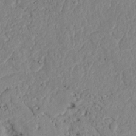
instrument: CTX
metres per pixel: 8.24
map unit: Nhu
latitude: 20.9514
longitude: -72.4601
